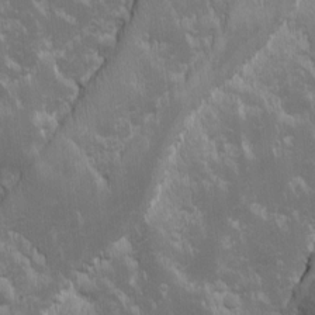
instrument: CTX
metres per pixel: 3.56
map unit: Ave
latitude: -10.3684
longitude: -117.3104
